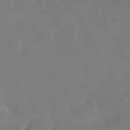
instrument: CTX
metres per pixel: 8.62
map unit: Nhu
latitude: 27.4238
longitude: -64.8569
